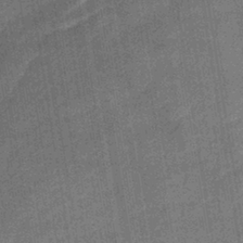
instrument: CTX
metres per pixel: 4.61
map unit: lHb
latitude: -40.0472
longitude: 74.6141
